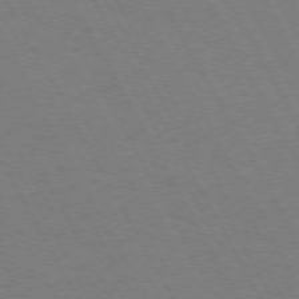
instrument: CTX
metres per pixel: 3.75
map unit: Hpe
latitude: 72.0822
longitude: -125.4048
